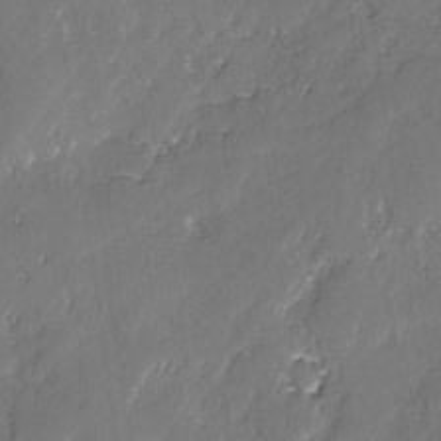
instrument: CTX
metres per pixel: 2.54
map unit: lAvf
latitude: -2.5384
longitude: -107.2537
